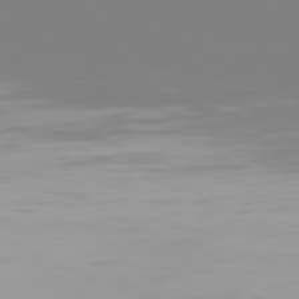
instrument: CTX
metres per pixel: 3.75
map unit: Hpe
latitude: 77.6882
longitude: -136.4223
